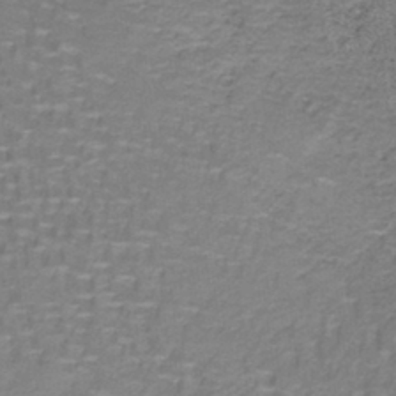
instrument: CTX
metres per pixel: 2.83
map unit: lHb
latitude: -41.5588
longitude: 57.9178
